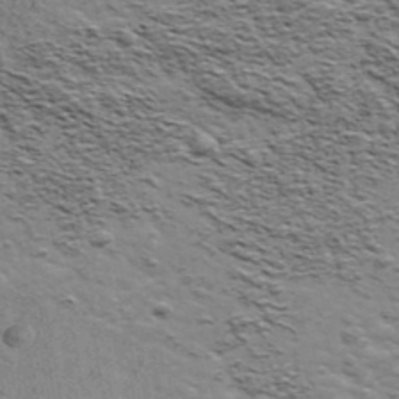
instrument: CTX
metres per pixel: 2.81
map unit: Ave
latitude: 41.9150
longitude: -109.4804
